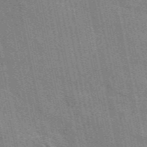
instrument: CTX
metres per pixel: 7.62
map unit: eAb
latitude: 49.3482
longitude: 116.1794
